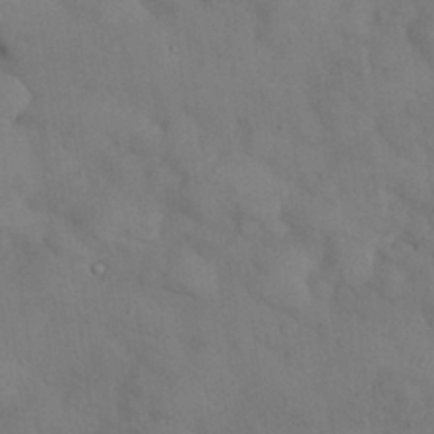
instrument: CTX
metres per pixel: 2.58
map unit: Nhu
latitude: 27.4238
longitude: -71.0269
